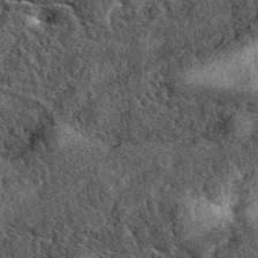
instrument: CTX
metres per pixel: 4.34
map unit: eAb
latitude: 38.9891
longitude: 109.6722
